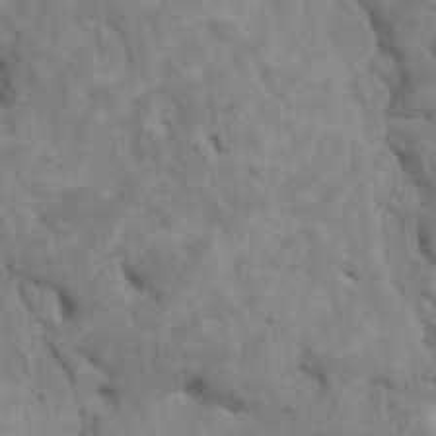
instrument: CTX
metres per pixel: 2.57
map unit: HNhu
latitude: 4.0822
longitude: -2.7246
